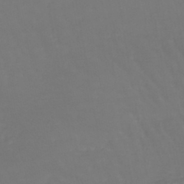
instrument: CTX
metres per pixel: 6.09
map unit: lHb
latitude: -42.6518
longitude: 65.3699
